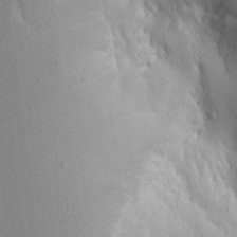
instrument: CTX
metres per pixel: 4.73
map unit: Aa
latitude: 14.5546
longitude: -142.9136
